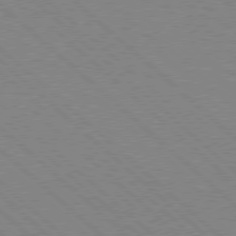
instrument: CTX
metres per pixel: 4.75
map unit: Hpe
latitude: 77.7071
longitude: -172.4789
